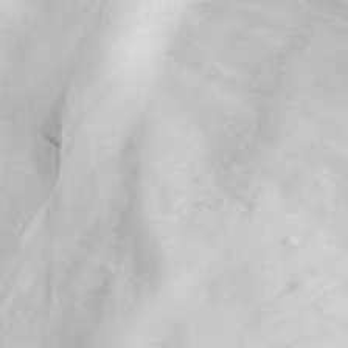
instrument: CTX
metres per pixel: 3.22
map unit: ANa
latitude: 45.5560
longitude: -83.3103
